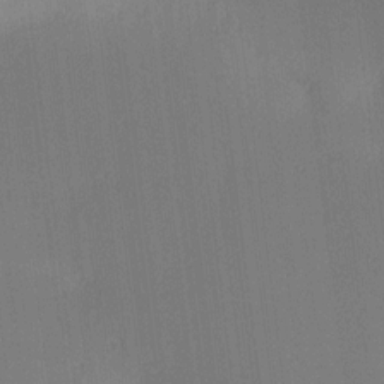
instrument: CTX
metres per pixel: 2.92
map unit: Ave
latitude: 13.1025
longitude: -107.1214
